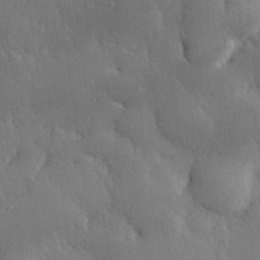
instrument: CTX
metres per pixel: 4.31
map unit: eHh
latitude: 30.4223
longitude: -79.1781
